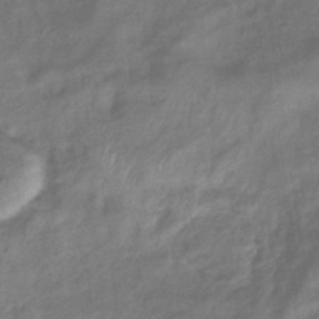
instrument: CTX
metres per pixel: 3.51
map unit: eHb
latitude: -38.9731
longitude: 78.5951
